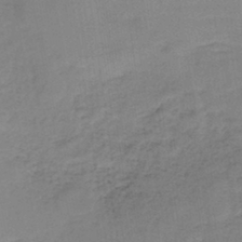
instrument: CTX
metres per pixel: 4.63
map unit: lHb
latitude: -40.7652
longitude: 52.9163
